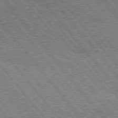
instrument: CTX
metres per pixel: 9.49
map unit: Hpe
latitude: 76.2144
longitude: -149.7261
